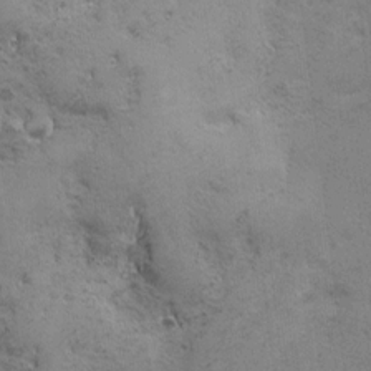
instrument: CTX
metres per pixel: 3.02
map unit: Ave
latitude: -7.4454
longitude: -120.2145
